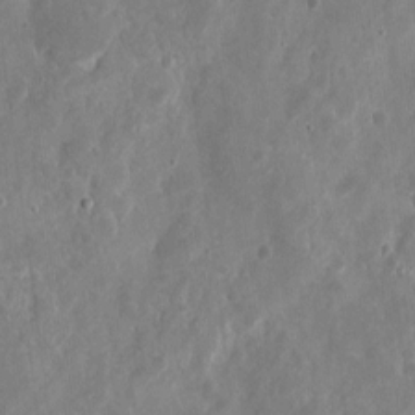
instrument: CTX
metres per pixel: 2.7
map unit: eHh
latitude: 11.0270
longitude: -72.2145
